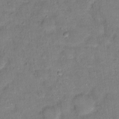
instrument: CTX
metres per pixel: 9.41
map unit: Ht
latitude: 15.1970
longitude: -36.9325
